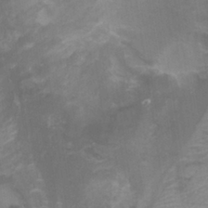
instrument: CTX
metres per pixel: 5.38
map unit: Ht
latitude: -0.8975
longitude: -16.9514
